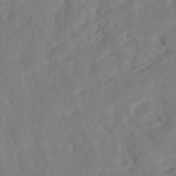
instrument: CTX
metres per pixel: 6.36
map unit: HNhu
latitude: -41.8989
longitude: 101.8989
